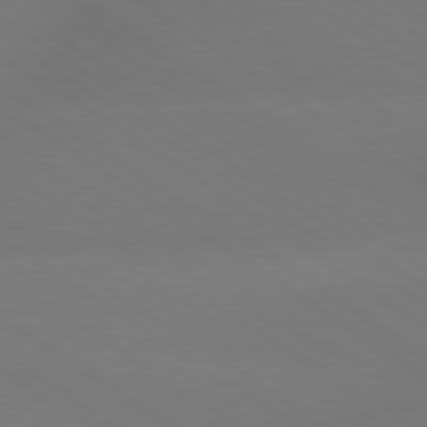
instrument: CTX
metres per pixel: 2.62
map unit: lApd
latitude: 79.5182
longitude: -151.9339
